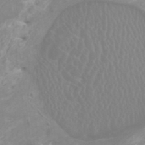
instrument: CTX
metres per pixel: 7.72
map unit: HNhu
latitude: -0.0283
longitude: 5.1431
